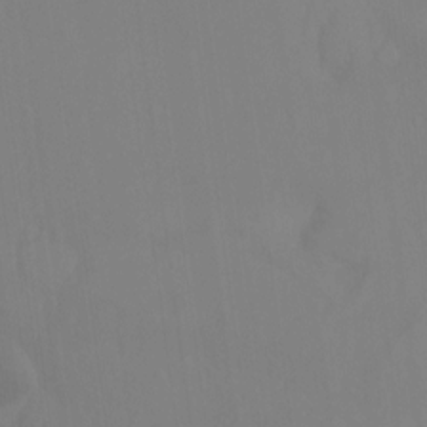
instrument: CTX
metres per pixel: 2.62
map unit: Ht
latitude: -14.9164
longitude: -55.5182
